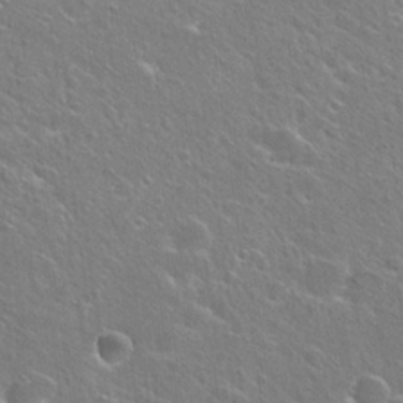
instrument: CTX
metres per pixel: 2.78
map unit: Hto
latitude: 25.2725
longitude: -45.2348
